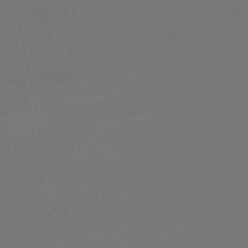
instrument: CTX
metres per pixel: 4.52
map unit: eHb
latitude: -50.4440
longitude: 71.7289
